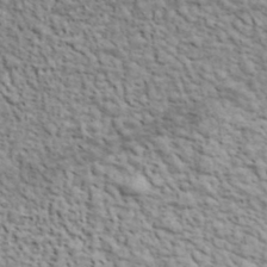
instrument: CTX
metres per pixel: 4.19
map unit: lHvf
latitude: 37.9528
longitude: -88.8947
